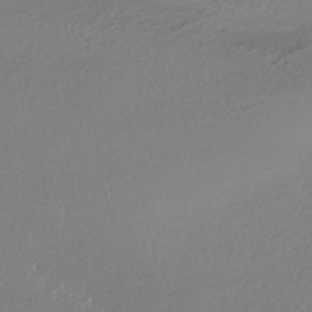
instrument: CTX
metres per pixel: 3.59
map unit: HNhu
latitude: -44.0472
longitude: 95.4643
